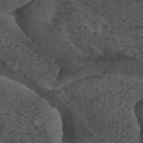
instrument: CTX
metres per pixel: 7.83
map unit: ANa
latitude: 44.1766
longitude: 24.6329
